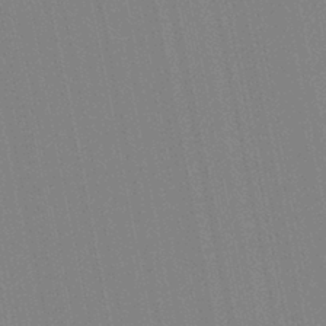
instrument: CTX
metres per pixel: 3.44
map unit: Aa
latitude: 29.0269
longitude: -147.6127
